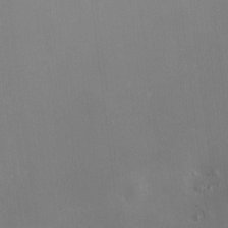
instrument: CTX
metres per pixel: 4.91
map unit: HNhu
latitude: 11.3860
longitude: 10.9164
